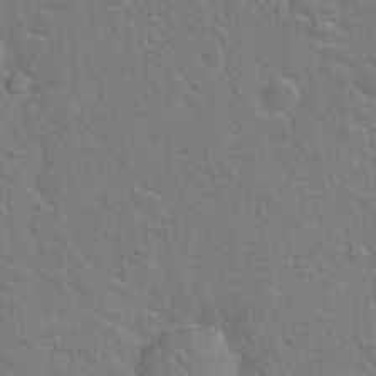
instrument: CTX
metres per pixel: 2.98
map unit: Hto
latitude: 22.5357
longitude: -47.2915
